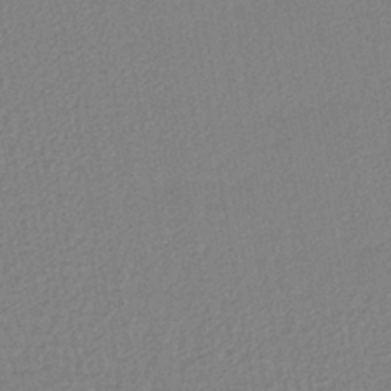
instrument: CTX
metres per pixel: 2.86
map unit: lHb
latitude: -42.1227
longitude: 68.2550
